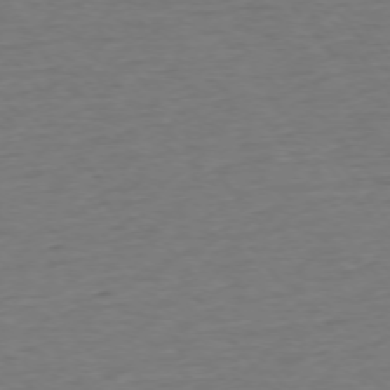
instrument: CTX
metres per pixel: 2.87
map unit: Ap
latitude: -75.3132
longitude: -88.9136
